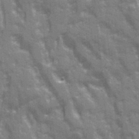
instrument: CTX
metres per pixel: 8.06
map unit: Ave
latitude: 20.4034
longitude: -133.4238
